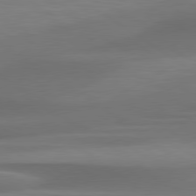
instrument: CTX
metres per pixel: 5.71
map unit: lApd
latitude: 79.7072
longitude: -86.7813
